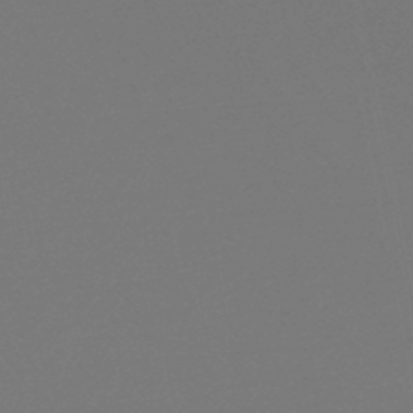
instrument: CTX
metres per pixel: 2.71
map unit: HNb
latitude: -47.2754
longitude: 57.3509
